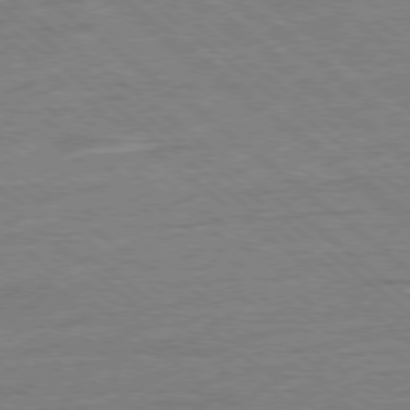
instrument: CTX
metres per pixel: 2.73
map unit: Ap
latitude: -78.9163
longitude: -101.0270
